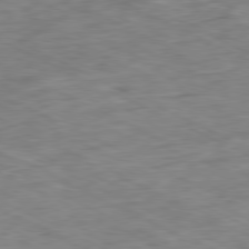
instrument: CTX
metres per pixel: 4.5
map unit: Ap
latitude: -80.9542
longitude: -87.8016
